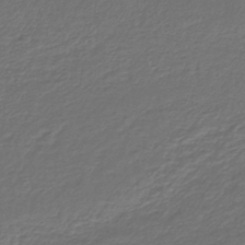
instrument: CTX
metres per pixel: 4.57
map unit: lHb
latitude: -43.3131
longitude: 61.8044
